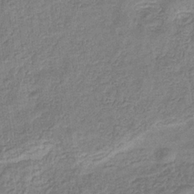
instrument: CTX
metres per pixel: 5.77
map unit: eHb
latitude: -32.2173
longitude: 74.5196
